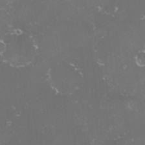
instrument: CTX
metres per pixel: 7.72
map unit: HNhu
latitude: -1.6722
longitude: 11.0109
